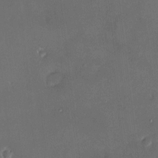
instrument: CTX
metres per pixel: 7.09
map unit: HNhu
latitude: 7.2915
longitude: 8.0850
